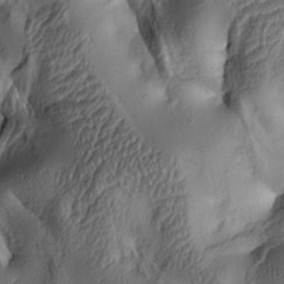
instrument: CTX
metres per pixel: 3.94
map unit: lAa
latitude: 4.6868
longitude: -112.4979
